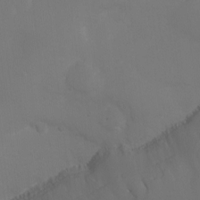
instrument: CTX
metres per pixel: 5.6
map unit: Ht
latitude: -16.6330
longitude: -41.2348
